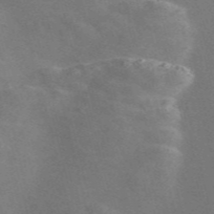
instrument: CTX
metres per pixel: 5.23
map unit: Nve
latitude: -58.1794
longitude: 63.5966
